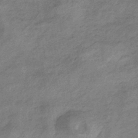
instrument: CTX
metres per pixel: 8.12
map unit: lHb
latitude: -34.8975
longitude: 68.8785
